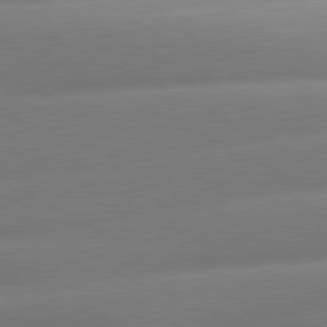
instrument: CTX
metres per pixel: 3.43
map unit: lApd
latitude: 80.5735
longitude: -159.5560
